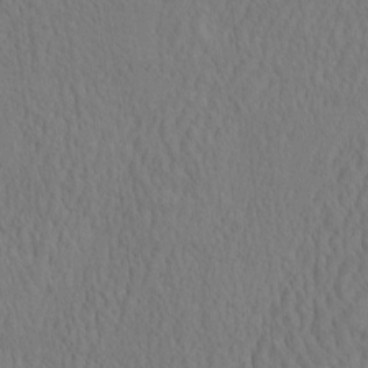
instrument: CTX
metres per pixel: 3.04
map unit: eHh
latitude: -2.7274
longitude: 15.5588
